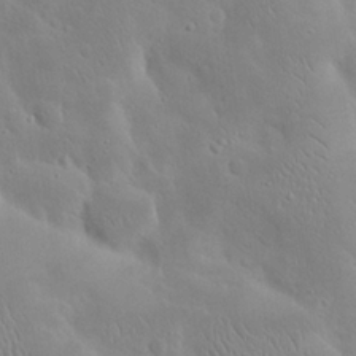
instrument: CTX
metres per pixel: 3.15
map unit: Nhu
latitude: 23.8016
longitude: -72.4601
